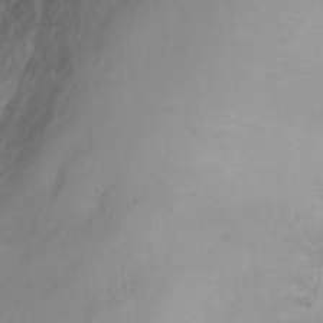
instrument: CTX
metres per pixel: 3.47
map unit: Ht
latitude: 1.8205
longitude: -36.6491
